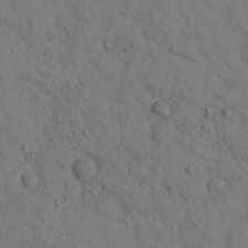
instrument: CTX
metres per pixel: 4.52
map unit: lHvf
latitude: 14.1011
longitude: 177.9745
